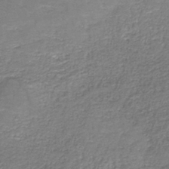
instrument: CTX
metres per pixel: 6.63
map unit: eAb
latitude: -36.5951
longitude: 52.4062
